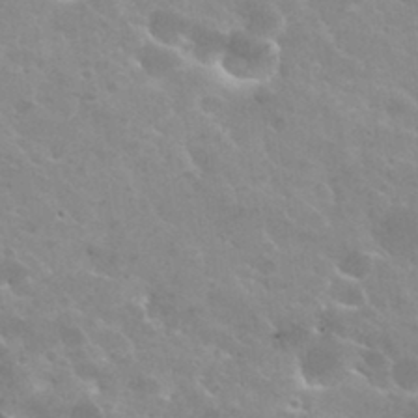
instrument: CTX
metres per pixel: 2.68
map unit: Hto
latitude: 31.3104
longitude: -40.8946
